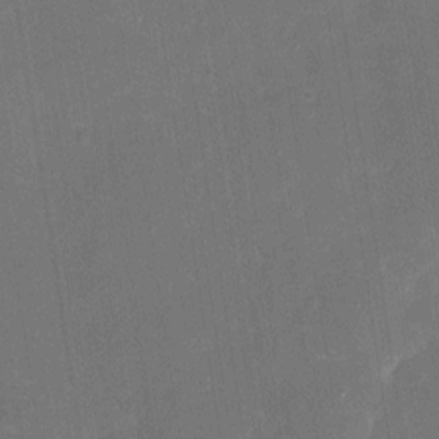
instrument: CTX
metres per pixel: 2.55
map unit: eHh
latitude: 4.2522
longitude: -69.7828
